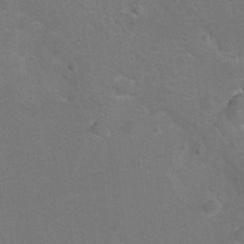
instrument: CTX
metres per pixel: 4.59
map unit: Hto
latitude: 8.3656
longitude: -30.7247
